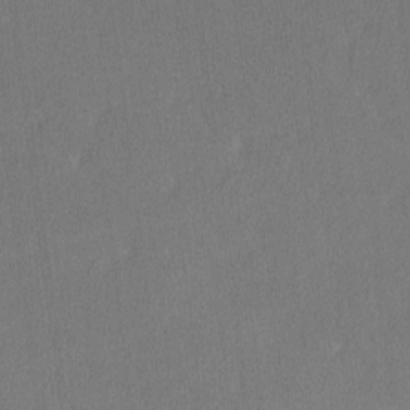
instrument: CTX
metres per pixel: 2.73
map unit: lHvf
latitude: -11.7856
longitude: -100.3656
